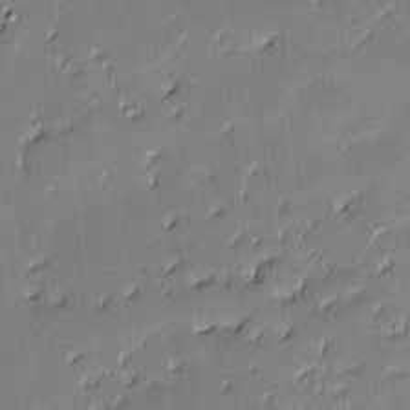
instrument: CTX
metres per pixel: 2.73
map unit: eHh
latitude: -3.0297
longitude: -81.8016
